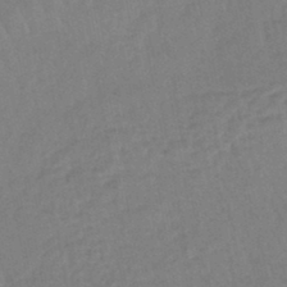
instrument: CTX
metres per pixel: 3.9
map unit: eHb
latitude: -45.7100
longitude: 80.3684
